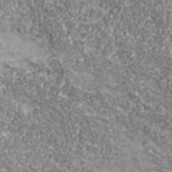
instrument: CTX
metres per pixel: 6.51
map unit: eHh
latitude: 43.6316
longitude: -90.7435
